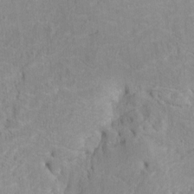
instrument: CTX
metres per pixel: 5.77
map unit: Htu
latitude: -4.5196
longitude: 151.4643
